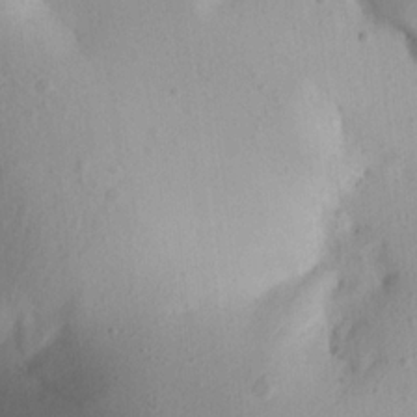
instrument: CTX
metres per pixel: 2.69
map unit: Aa
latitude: 20.1200
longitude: -146.3657
